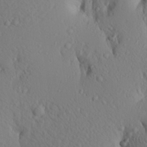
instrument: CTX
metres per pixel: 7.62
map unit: Aa
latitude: 16.8380
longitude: -143.7261
